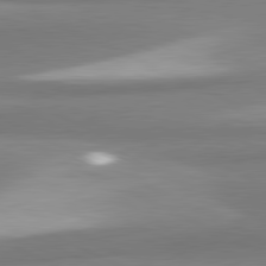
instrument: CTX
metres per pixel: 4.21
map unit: lApd
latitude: 81.2726
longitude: 167.0486
